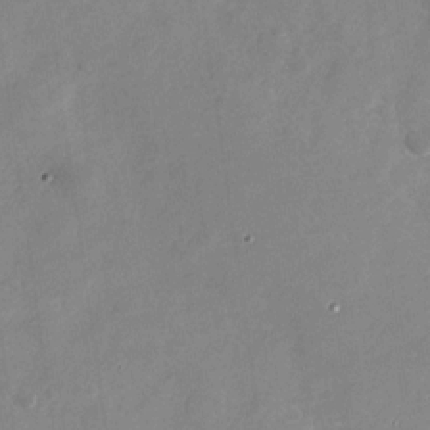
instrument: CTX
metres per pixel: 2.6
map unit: Nhu
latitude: -27.8044
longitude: -76.2711
